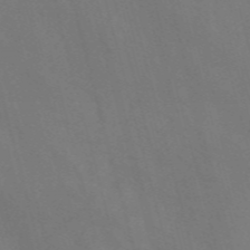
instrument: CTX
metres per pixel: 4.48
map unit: Nve
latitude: -58.4440
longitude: 65.3321
